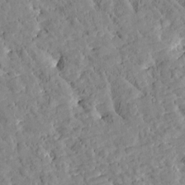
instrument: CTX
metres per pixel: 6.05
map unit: Htu
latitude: -2.6518
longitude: 174.5573
